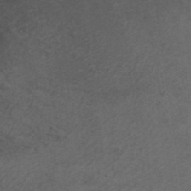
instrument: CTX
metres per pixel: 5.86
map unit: ANa
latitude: 39.2726
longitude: 29.9745
